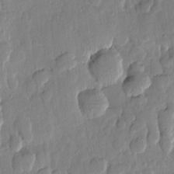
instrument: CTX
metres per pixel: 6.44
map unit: Htu
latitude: -0.1228
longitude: -176.9325
